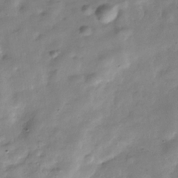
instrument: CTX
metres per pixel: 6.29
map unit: Hve
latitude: -30.8786
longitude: 91.3510
